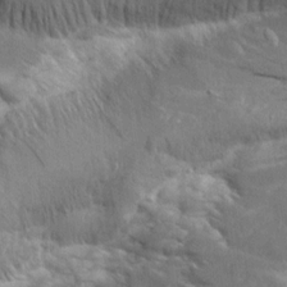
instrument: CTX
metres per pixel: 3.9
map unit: Aa
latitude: 10.8380
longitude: -142.5168
